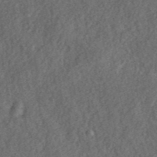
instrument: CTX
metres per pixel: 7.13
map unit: ANa
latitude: 42.4412
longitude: 51.5966
